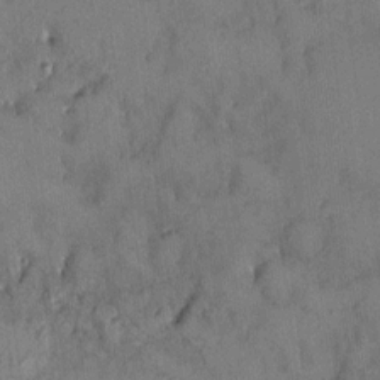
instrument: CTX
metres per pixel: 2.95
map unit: HNhu
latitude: 6.5168
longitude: 0.3118
